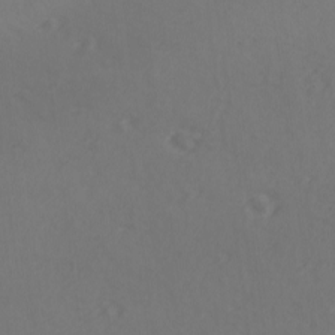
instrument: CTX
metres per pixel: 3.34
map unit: lAvf
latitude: -9.4454
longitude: -121.2726
